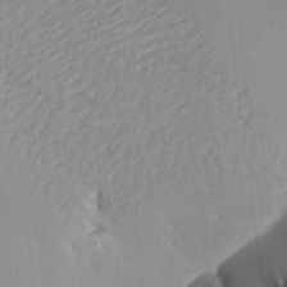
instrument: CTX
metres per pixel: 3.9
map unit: Aa
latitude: 20.2523
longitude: -146.7813
